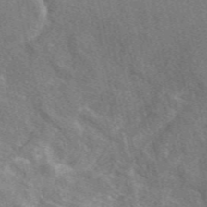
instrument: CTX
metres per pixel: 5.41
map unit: eAb
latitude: 49.1025
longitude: 112.0850
